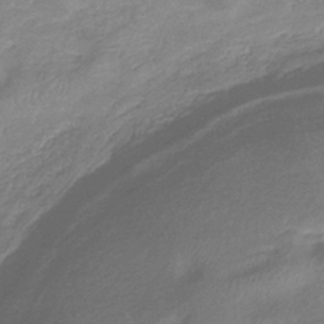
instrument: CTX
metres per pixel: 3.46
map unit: eHb
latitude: -36.8786
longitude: 75.1998
